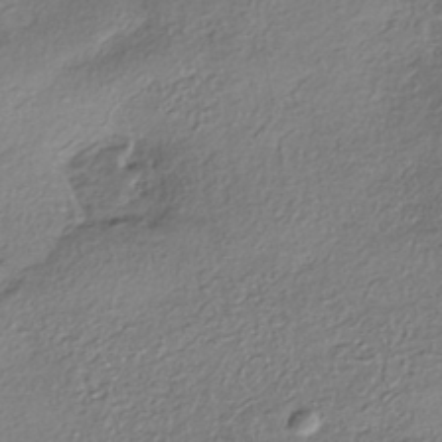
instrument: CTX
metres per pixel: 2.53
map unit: eHh
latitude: -41.8233
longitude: 123.0865
